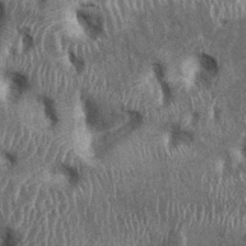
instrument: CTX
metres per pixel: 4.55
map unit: Ht
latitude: -0.7841
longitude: -14.0444
